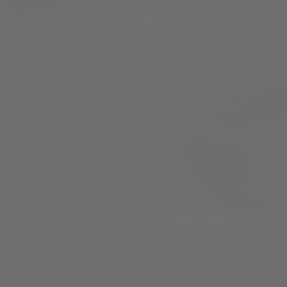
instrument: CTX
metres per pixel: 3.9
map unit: lApd
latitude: 79.5182
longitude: -139.4237
